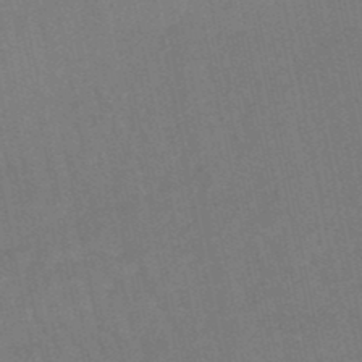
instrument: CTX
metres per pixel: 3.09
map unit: lHb
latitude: -49.9556
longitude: 72.1039
